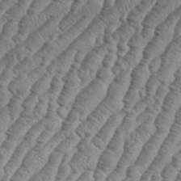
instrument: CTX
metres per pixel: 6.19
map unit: eHh
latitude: 36.9892
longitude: -137.0837
